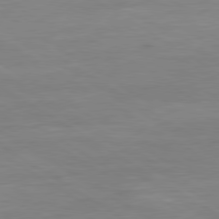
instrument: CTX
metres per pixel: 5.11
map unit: Ap
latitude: -80.9542
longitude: -79.8206
